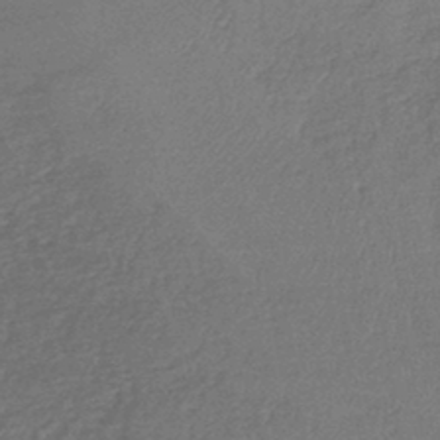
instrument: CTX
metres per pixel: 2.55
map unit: lHb
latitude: -44.5385
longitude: 70.8597
